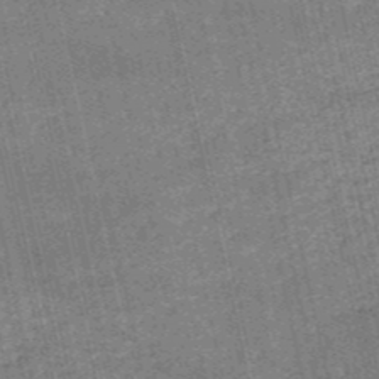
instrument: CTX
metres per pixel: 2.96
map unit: HNb
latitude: -51.7289
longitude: -41.3670
